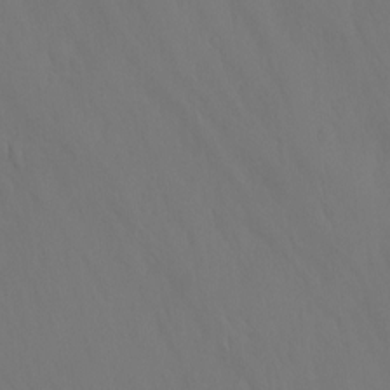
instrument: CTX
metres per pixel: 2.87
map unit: Ht
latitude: -10.1417
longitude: -46.2334
